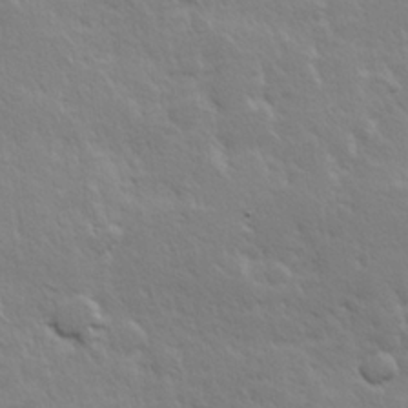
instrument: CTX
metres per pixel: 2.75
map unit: Hve
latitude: 24.0822
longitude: 144.7463
